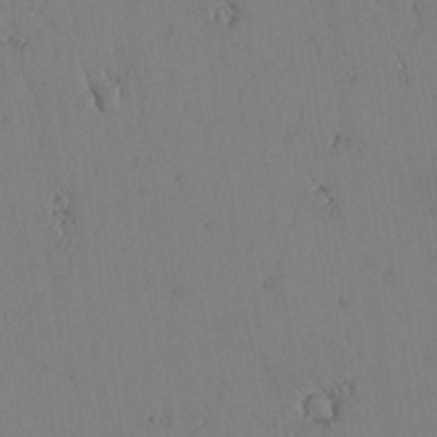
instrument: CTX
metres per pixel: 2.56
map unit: lAvf
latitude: 5.3293
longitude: 159.5021
